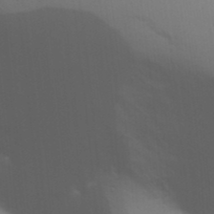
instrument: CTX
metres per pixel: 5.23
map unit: Nhu
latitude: 19.7449
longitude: -73.0081
